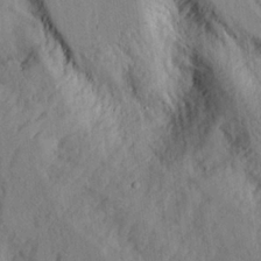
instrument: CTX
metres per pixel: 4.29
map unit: eHh
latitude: 24.1577
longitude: -79.9528
